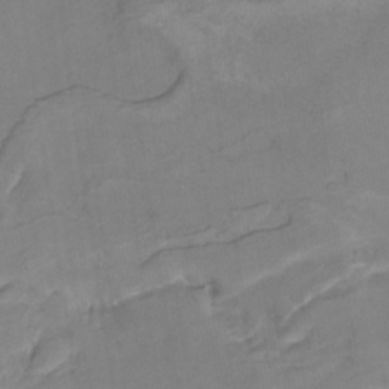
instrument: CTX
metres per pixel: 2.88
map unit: Nhu
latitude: -9.8989
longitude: -76.4790
